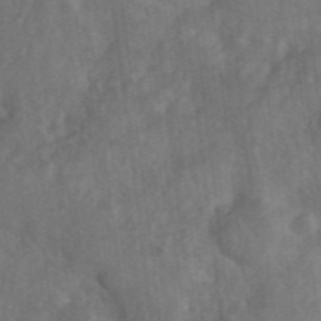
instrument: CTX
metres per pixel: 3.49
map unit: eHh
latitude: 39.8394
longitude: -56.0444
